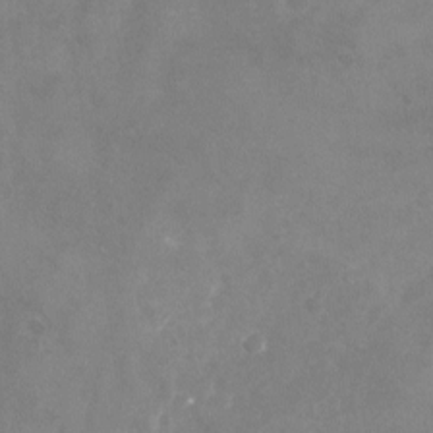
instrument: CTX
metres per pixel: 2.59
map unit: Nhu
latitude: -22.9542
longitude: -57.6315
